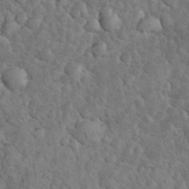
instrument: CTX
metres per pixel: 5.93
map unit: eHh
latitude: 33.0270
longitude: -66.2522
